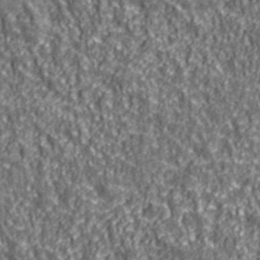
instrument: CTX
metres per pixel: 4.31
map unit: eHh
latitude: 42.6491
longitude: -91.1403
